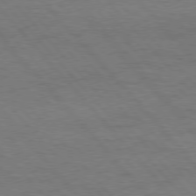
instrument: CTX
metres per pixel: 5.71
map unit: Hpe
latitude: 76.1200
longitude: -157.8205
